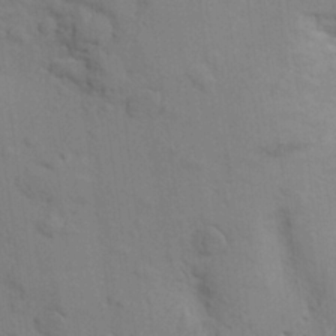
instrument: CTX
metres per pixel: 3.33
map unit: Aa
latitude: 23.4804
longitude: -148.7246
